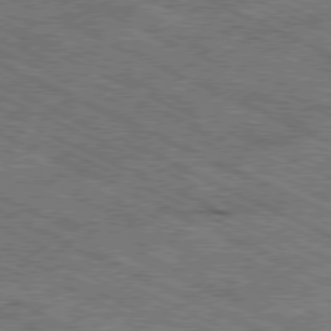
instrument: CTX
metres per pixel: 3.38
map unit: Ap
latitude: -79.9367
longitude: -67.2348
